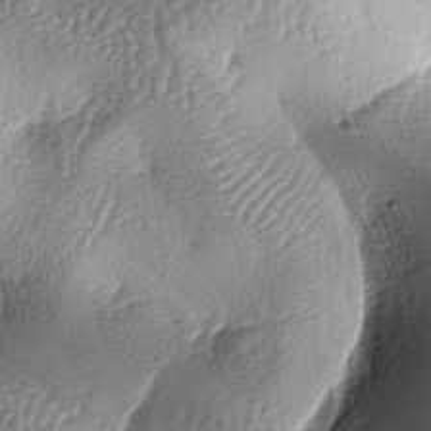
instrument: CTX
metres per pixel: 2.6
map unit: lAa
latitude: -6.1606
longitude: -127.6505
